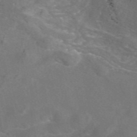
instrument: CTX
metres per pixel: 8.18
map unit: eAb
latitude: 47.2726
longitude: 117.3131
